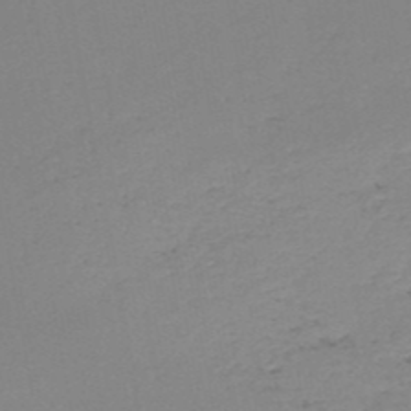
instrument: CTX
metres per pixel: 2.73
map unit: HNb
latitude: -50.9731
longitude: -52.7624
